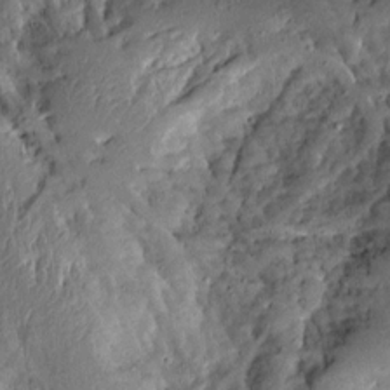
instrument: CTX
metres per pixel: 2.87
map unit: Aa
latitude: 13.6505
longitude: -139.8205
